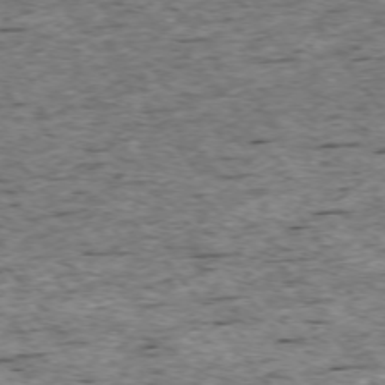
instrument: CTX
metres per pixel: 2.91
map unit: Ap
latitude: -74.8975
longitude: -86.8947
